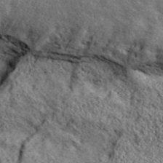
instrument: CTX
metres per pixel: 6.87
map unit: eHh
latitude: 43.4427
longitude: -89.7639
